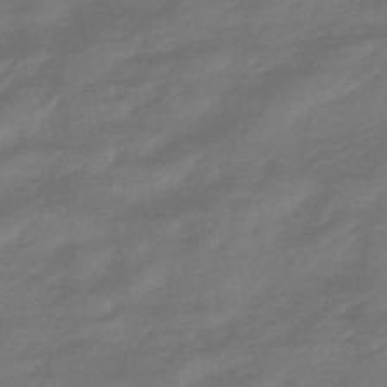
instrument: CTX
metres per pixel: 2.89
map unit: HNhu
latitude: -46.7841
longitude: 90.2551
